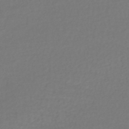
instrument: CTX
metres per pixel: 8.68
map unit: lHb
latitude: -43.9367
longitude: 69.5777
